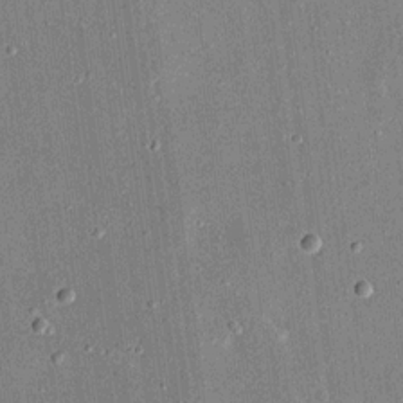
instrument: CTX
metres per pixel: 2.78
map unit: eHh
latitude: 17.6883
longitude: -70.6679
